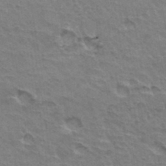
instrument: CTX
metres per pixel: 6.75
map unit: Hto
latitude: 35.7260
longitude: -44.0444
